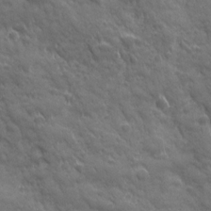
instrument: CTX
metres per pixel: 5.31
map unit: Ave
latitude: 19.3103
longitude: -133.8017
